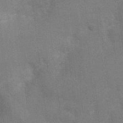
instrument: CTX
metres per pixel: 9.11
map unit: Nhu
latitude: 4.0822
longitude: -25.1214
